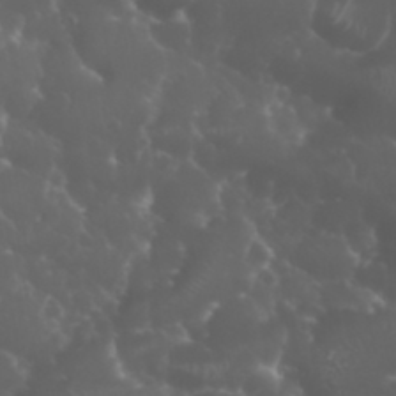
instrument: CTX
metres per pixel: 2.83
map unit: eHh
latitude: 34.1766
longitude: -59.6505
